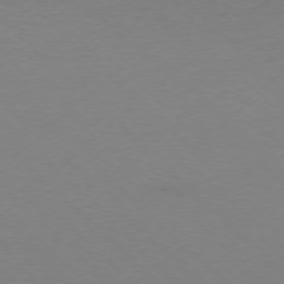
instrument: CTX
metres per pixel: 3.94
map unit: Ap
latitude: -77.1242
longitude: -70.4979
